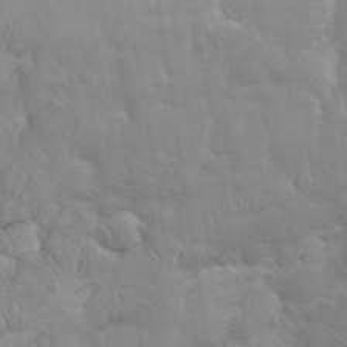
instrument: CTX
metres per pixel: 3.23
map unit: eHh
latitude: 32.7057
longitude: -64.1200
